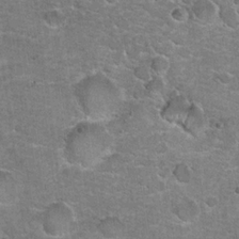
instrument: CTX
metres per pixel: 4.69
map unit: Hto
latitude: 20.2901
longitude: -48.8758
